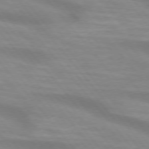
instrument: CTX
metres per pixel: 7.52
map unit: lApd
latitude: 74.6491
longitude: -60.1200
